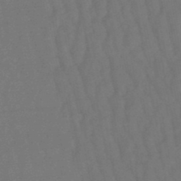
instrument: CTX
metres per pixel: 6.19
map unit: lHb
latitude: -47.5588
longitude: 80.6897
